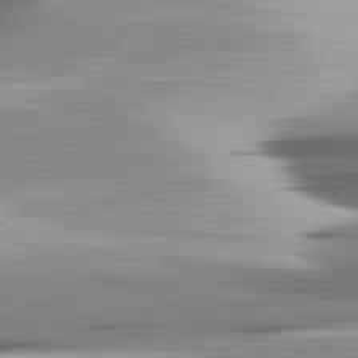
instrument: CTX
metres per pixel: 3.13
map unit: lApd
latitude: 81.9150
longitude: -140.8946
